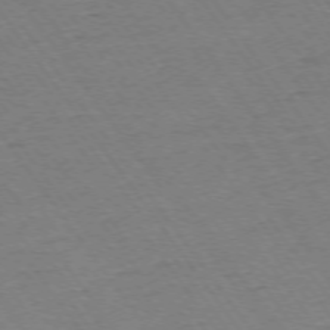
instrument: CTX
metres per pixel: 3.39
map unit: Ap
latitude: -74.8597
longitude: -82.9891
